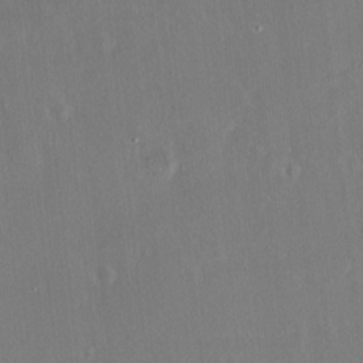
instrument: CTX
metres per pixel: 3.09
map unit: Hto
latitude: -13.3132
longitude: -42.1578
